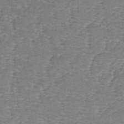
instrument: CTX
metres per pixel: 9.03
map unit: lHb
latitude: -34.5007
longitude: 71.2187
